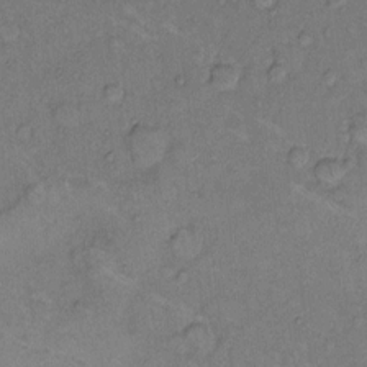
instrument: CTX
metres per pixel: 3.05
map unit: eHh
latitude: 10.2901
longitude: -62.1389
